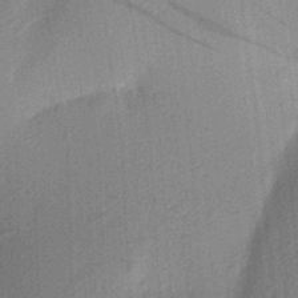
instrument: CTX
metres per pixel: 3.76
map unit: Aa
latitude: 23.2537
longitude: -150.4034
